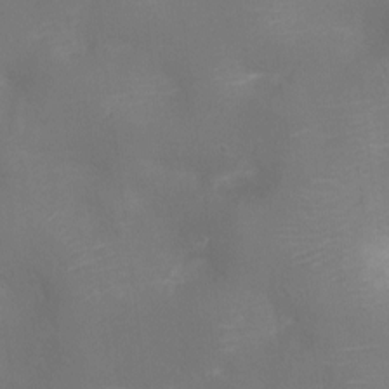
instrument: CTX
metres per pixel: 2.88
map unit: Ht
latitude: -10.7085
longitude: -24.2900
